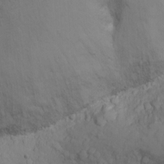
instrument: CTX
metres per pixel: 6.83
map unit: Nhu
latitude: -11.7289
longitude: -37.9339
